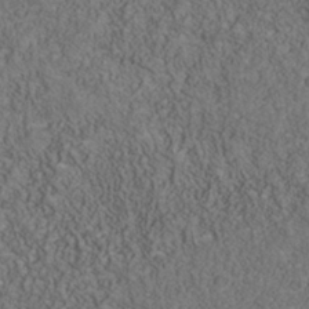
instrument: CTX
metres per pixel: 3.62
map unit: Nhu
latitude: -39.9367
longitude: -84.5168
